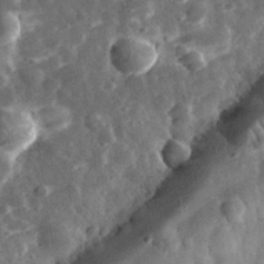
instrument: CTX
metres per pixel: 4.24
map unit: eHh
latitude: 33.0647
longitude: -79.2726
